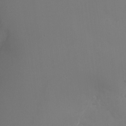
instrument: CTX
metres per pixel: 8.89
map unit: Ht
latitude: -9.6533
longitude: -45.6694
